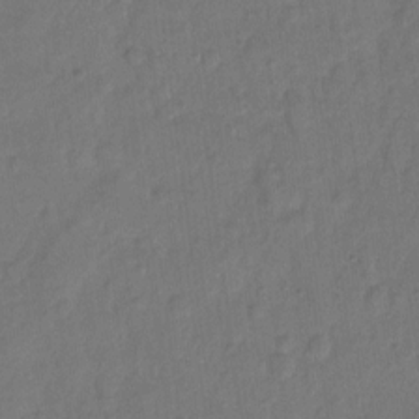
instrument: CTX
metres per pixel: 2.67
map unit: Hto
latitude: 7.3860
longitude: -61.3481
